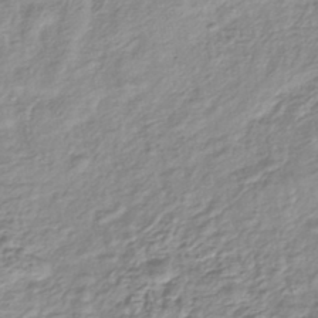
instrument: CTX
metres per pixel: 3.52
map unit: lHb
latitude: -41.9556
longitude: 69.8611
